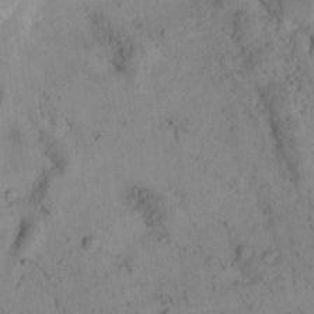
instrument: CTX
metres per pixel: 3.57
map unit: Htu
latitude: -3.8422
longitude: 172.8975
